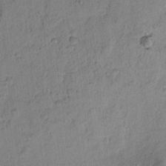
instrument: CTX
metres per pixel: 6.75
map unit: lAvf
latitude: 8.0822
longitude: 165.2376
